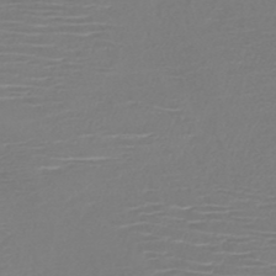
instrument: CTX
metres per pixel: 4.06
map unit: HNb
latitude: -46.6329
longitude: -42.0444
